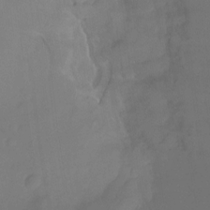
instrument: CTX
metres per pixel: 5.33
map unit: Ht
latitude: -15.0487
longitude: -55.1592
